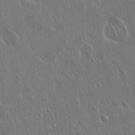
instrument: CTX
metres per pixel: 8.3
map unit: Hto
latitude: 17.8772
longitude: -57.0836
